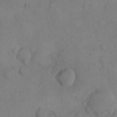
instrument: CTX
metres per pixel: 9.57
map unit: eHh
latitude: 14.8002
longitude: -67.4237
